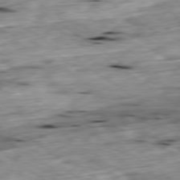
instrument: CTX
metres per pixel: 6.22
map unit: Ap
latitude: -79.6721
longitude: -89.8962
